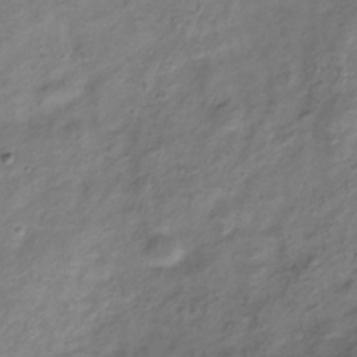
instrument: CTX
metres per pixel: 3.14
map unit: Hve
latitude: -33.3888
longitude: 89.1242
